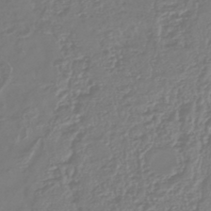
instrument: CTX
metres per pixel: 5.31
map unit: lHb
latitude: -43.3131
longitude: 77.6155
